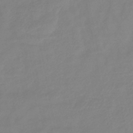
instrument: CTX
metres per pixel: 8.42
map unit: lHb
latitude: -42.4817
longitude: 78.0472
